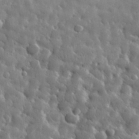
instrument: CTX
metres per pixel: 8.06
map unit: eHh
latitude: 32.1578
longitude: -71.2726
